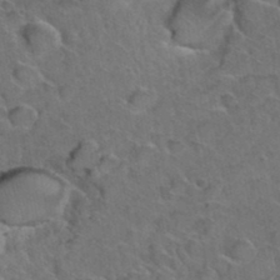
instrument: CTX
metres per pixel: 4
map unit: Hto
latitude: 35.7260
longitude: -49.0458
